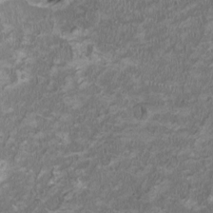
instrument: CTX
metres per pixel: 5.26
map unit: HNhu
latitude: 2.1011
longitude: -3.1970
